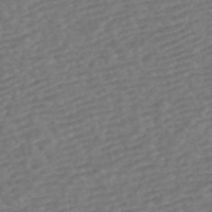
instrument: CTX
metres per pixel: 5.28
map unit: HNhu
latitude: -42.7652
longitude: 105.2376
